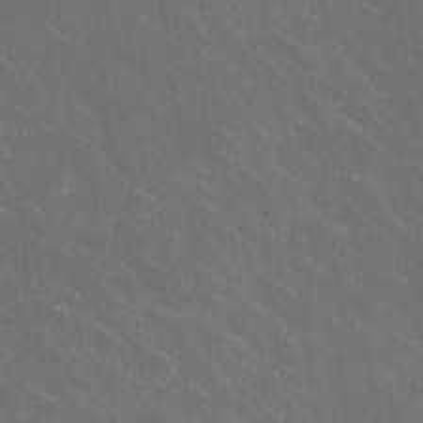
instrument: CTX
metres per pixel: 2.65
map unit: HNhu
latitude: 1.2348
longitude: -2.4412
